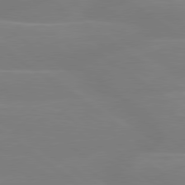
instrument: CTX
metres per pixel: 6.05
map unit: lApd
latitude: 79.1781
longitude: -149.2159
